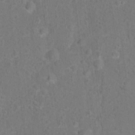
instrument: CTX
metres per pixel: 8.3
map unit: Hto
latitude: 15.1404
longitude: -41.7638
